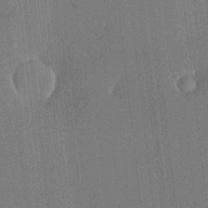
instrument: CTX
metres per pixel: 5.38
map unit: lHvf
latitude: 20.8569
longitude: 140.9542
